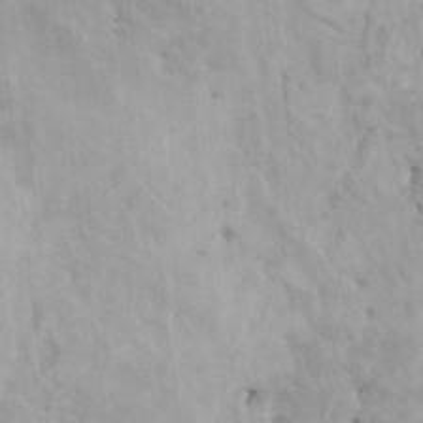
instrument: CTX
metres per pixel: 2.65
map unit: HNhu
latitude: 6.4034
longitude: -1.8772
